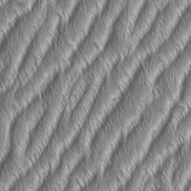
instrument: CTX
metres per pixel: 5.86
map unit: Aa
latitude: 6.9703
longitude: -131.2159
